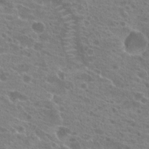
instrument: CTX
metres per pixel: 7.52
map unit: Hto
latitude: 21.8206
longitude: -38.8191
